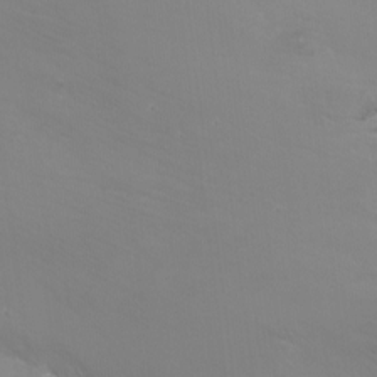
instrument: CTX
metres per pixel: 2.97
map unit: Ht
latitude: -9.7666
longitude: -45.5938
